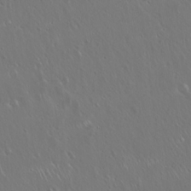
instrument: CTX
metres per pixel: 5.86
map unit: Hto
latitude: 17.9717
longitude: -56.9702
